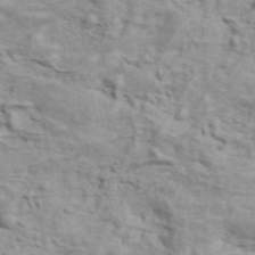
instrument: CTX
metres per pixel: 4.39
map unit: ANa
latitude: 42.6868
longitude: 54.4062
